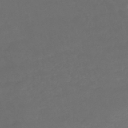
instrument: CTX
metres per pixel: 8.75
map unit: HNhu
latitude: -46.3117
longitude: 92.1984
